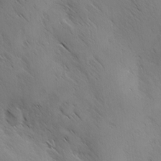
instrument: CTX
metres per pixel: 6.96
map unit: Ave
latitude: -0.8975
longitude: -112.5546
